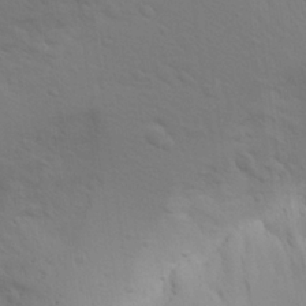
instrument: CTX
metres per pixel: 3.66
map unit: Aa
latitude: 28.9513
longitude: -144.3656
